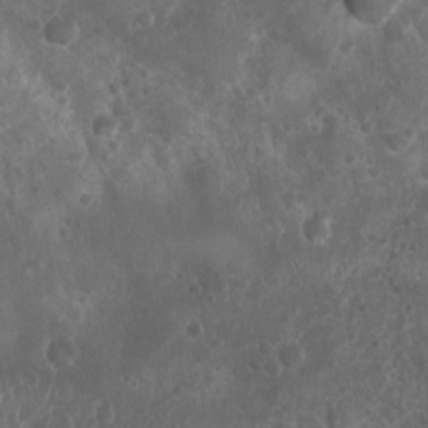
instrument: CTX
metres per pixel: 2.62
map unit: Nhu
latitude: 6.8191
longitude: -20.9136
